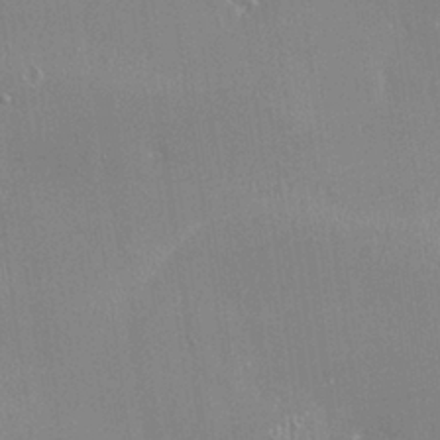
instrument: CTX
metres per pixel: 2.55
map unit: HNhu
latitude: -0.3307
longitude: 4.2361
